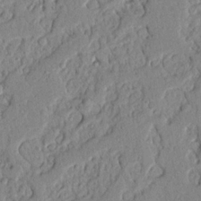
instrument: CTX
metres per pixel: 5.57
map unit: Nhu
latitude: 21.3482
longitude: -77.3670
